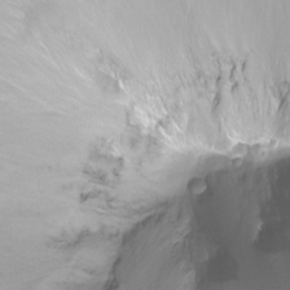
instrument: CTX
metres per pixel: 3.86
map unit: Ht
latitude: -8.3873
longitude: -36.1578
